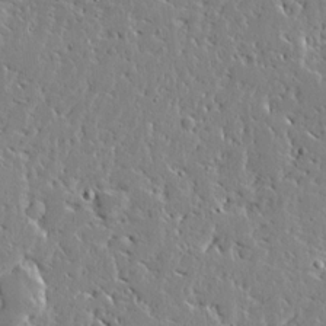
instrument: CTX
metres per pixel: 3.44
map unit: Ave
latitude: 13.4238
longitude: -138.2711
